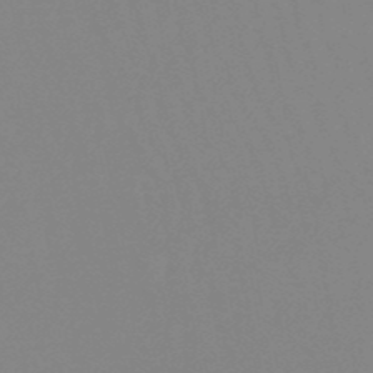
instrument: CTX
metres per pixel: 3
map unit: eHb
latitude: -50.3495
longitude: 73.7100
